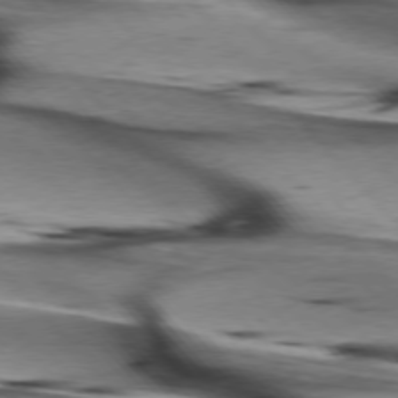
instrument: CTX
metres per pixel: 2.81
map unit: lApd
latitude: 76.1955
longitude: -64.5735
